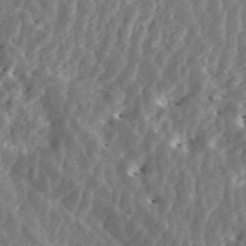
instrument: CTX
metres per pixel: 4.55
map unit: ANa
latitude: 46.3279
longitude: 29.2754
